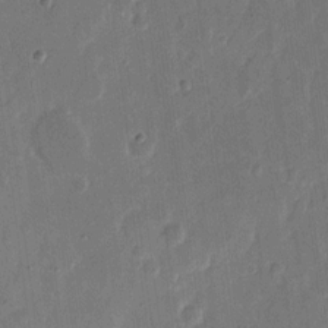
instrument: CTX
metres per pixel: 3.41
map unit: eHh
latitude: 9.6883
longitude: -68.9325
